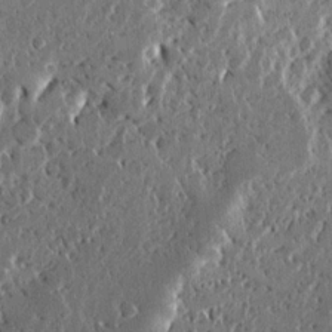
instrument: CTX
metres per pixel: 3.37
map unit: Ave
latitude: 14.4979
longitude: -139.0647
